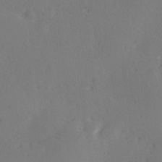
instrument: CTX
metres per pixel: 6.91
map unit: Hve
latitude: 26.3845
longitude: -94.4223
